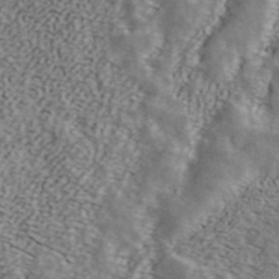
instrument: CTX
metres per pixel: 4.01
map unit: ANa
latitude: 43.9906
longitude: 47.4265
